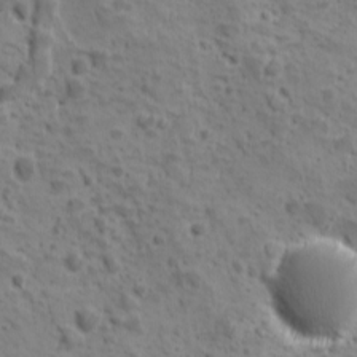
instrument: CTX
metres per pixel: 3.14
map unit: Ave
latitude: 10.5357
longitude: -104.9325
